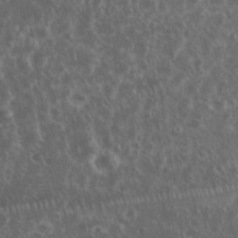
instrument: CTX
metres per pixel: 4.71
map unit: eHh
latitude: 34.4790
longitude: -62.1389
